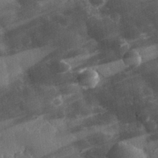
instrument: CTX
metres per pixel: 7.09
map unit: eHh
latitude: 30.7625
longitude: -80.3845
